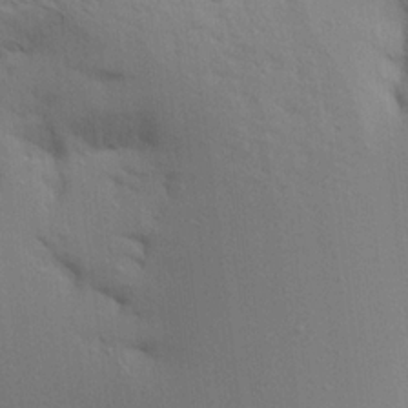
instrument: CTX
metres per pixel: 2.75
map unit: Aa
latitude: 20.5924
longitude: -148.1011
